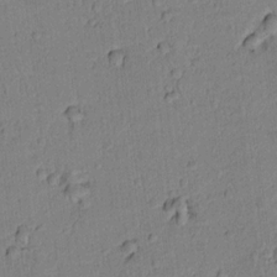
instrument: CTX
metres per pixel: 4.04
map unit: lAvf
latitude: 8.1200
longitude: 169.5210
